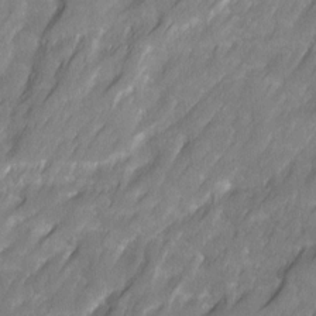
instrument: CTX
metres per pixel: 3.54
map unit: Ave
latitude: 16.3845
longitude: -134.9513
